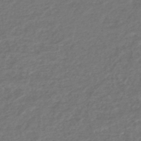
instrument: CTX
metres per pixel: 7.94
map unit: HNhu
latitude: -47.4076
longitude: 96.8975
